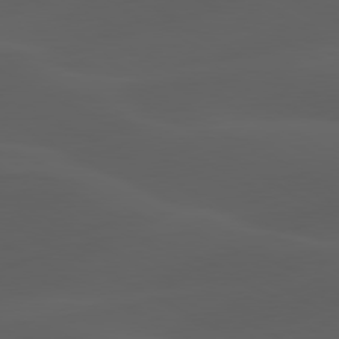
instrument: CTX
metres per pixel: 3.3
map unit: lApd
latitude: 80.2522
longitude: -89.6883
